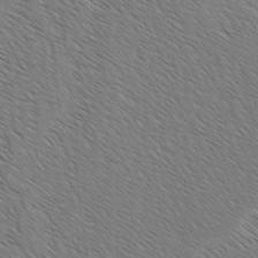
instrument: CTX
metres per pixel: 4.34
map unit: lAvf
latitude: -2.4440
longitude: -113.3859
